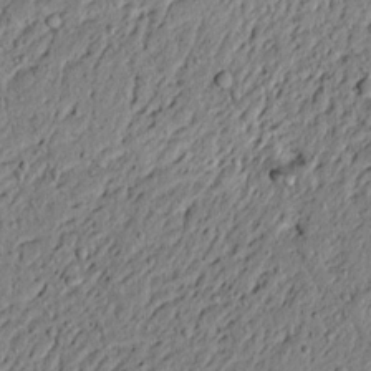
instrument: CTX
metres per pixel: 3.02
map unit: lAvf
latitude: 6.0633
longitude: 167.6344
